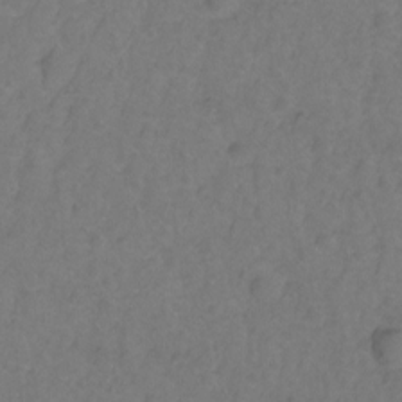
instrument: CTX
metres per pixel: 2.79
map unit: Hto
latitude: -2.8219
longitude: -34.0255
